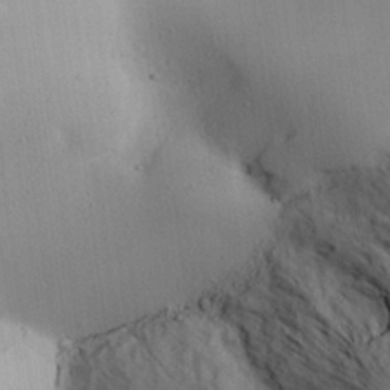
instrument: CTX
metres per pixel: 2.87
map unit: Aa
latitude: 25.7260
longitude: -137.2537
